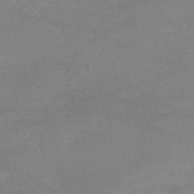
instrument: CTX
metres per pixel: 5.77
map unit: HNb
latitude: -53.1620
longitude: -36.3090
